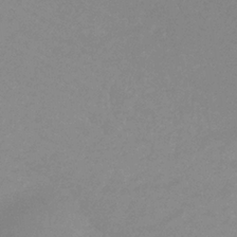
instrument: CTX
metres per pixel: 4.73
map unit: lHb
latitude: -33.2943
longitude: 69.6721
